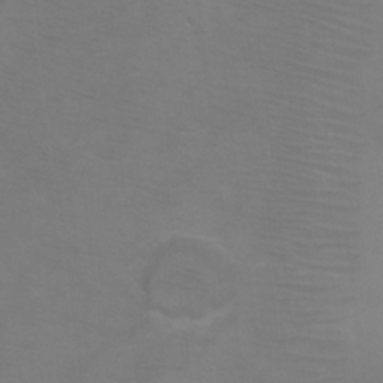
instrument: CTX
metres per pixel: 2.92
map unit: Ht
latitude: 1.6316
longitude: -32.9136
